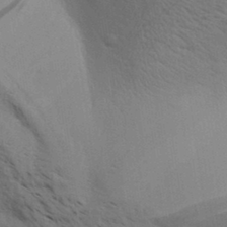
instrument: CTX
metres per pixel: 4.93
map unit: Aa
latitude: 32.6113
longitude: -140.4034
